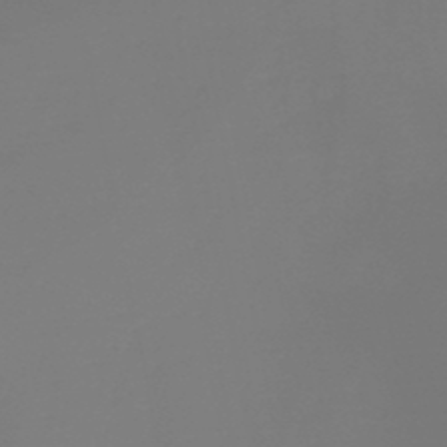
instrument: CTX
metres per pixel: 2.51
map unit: HNb
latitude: -48.8030
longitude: -51.3670
